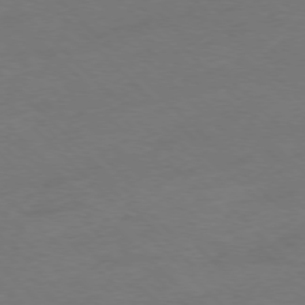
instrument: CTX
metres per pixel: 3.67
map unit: Ap
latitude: -77.1053
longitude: -64.9514
